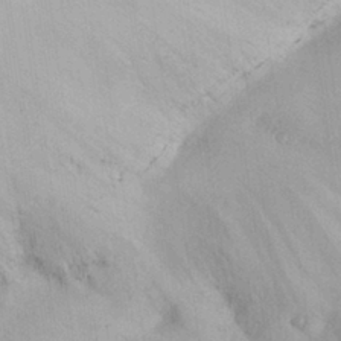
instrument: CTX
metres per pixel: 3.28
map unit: Nhu
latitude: 26.5735
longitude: -69.0459
